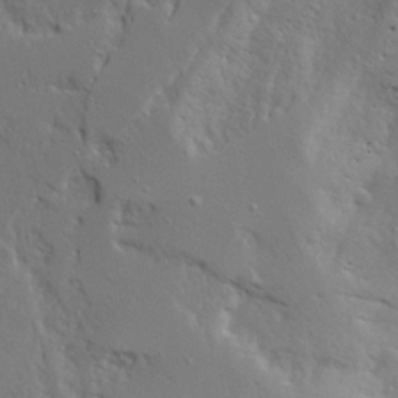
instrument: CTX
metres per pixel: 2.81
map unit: Aa
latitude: 23.2915
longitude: -131.4427
